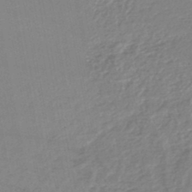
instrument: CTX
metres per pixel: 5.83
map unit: lHb
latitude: -46.1039
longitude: 73.4643
